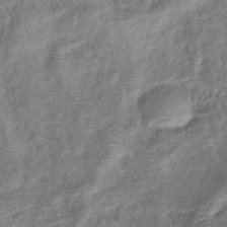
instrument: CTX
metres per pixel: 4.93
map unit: eHb
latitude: -38.8030
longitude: 76.4062
